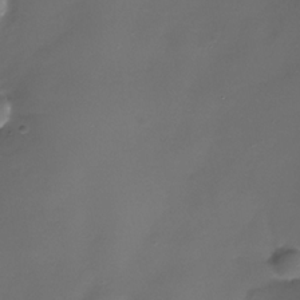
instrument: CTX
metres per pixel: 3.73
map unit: Nhe
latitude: -33.6344
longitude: -87.7449
